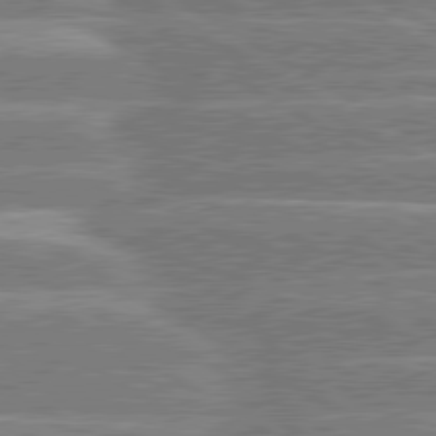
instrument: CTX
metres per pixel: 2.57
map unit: lApd
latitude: 80.4790
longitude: -130.6302
